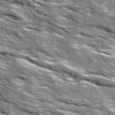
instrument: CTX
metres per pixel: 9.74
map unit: Ave
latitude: 18.8758
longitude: -135.7449
